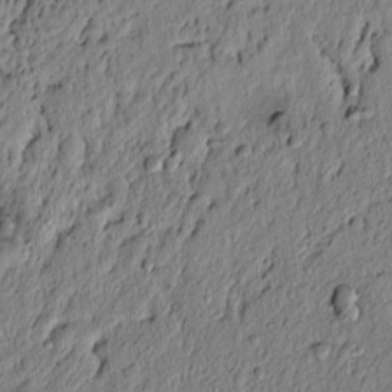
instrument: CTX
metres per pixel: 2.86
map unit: lAvf
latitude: 6.1389
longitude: 164.1606
